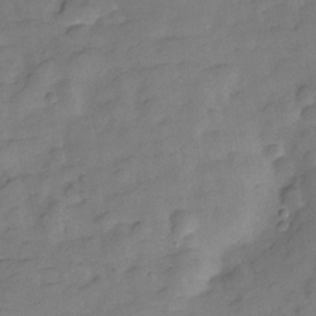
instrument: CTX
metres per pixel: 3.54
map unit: Hve
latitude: -28.7085
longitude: 92.5385
